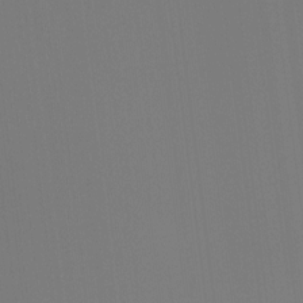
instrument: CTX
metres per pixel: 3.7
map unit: Ht
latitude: -15.4455
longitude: -42.2334
